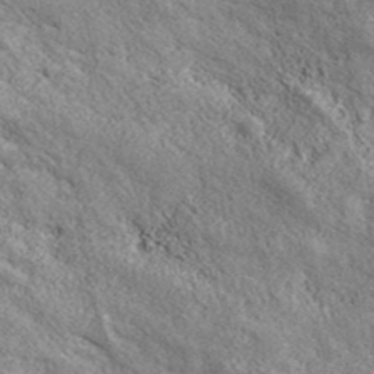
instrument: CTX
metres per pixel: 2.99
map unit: ANa
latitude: 43.3293
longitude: -87.5749
